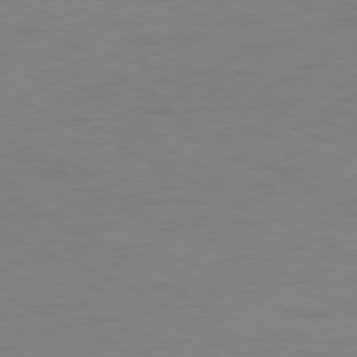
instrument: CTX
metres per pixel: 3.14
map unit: Ap
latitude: -78.3684
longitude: -73.6694
